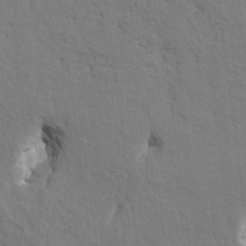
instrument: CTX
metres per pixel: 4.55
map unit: HNhu
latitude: 7.7072
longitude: -4.2145
